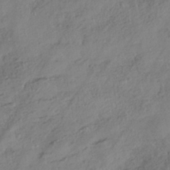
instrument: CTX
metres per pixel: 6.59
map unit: HNhu
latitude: -40.9353
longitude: 107.2565
